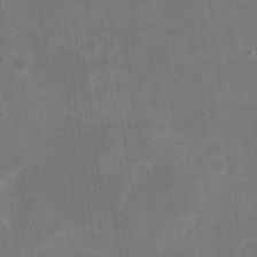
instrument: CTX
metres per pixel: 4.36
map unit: eHh
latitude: 20.0822
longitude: -65.9339
